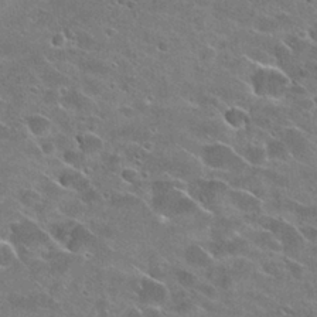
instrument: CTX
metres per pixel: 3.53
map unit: Hto
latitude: 26.4034
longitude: -42.9703
